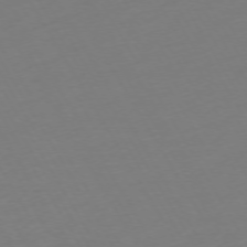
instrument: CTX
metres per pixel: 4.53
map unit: Ap
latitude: -74.3307
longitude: -68.8002
